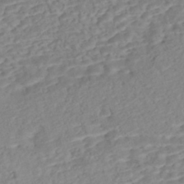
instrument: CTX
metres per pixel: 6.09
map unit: Nhe
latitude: -47.2943
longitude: -172.2522
